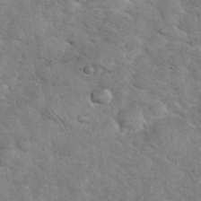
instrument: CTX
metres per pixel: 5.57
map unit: eHh
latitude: 36.5924
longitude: -65.5182
